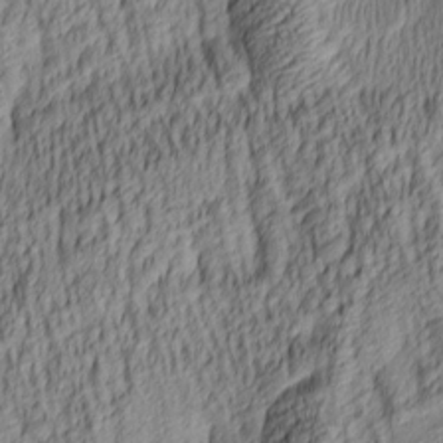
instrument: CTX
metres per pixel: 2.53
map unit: lAa
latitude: 5.0836
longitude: -115.7071
